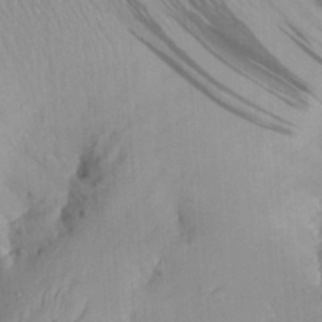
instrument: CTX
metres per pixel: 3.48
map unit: Aa
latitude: 29.2348
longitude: -132.8947
